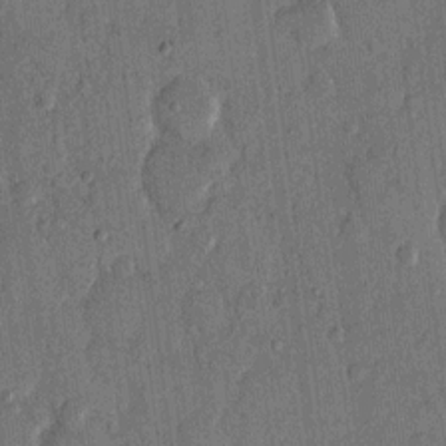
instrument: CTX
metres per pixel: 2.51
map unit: eHh
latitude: 14.1389
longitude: -68.8380
